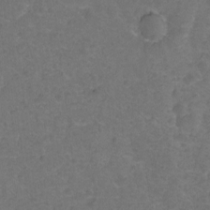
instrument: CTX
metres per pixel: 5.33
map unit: Hto
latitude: -2.4251
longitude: -34.7813
